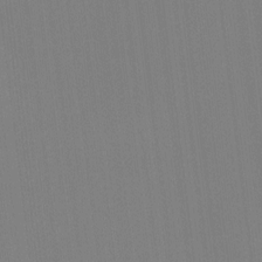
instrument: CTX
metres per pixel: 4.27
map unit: HNhu
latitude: -1.9556
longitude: -6.6868
